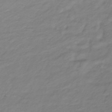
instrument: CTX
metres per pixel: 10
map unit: lHb
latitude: -34.6141
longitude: 70.4251
